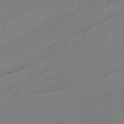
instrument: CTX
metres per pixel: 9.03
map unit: lHb
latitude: -38.2551
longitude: 56.0283
